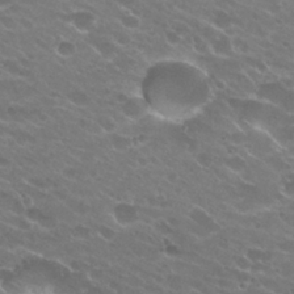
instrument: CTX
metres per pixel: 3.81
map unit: Hto
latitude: 25.0269
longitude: -37.2348
